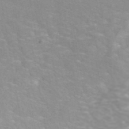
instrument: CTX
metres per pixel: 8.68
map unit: ANa
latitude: 40.3278
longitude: 24.1606
